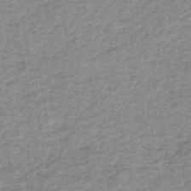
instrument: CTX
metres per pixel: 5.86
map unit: HNb
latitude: -46.5384
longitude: -37.6316
